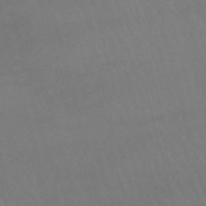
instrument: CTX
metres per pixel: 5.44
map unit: lHb
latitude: -47.0297
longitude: 77.5210
